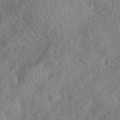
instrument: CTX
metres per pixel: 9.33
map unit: eHh
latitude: 40.6112
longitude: -56.4601
